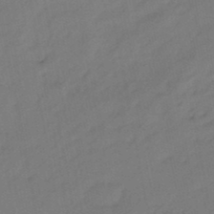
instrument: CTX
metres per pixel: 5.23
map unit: eHb
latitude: -47.1620
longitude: 80.7652
